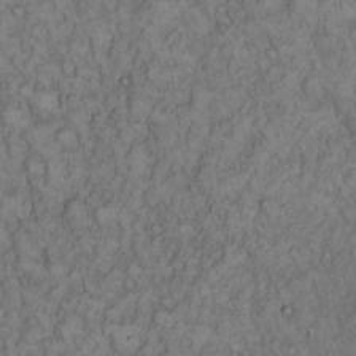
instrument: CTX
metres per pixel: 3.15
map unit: Hto
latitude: 15.4049
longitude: -57.1592
